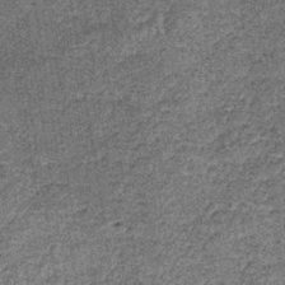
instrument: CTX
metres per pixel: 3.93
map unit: lHb
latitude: -38.1794
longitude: 65.6344
